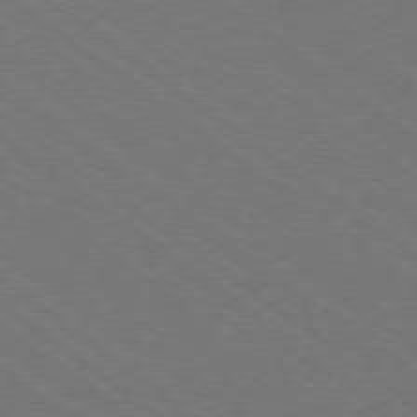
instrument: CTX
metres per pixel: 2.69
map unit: Ap
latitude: -78.9919
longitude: -64.1767
